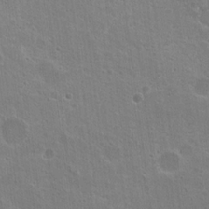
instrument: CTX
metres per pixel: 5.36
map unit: Hto
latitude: 17.7072
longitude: -37.0081
